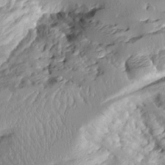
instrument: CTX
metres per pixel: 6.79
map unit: Aa
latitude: 11.1025
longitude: -126.5735
